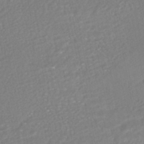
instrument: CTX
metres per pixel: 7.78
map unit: HNhu
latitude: -46.8219
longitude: 97.1053
